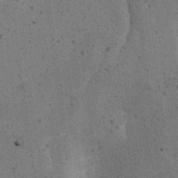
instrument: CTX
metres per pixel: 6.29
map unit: Ht
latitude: 9.0647
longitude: -36.9325
